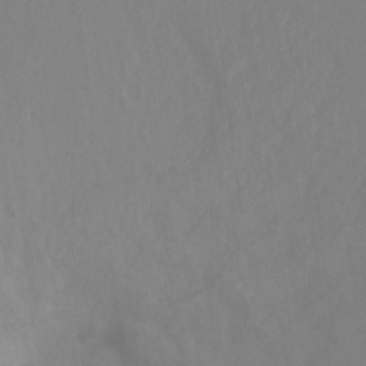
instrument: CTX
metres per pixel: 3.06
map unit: Hto
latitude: -12.9542
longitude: -39.9339
